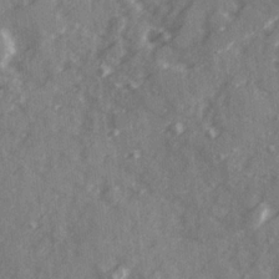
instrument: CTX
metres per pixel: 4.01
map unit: Ave
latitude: 19.5371
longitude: -130.7436
